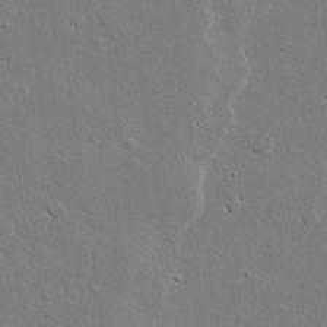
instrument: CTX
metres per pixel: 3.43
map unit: lAvf
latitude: 28.5923
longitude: -108.3656
